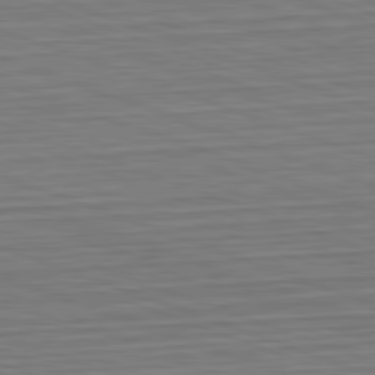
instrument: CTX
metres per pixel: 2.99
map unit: Hpe
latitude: -82.7274
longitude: 12.8030
